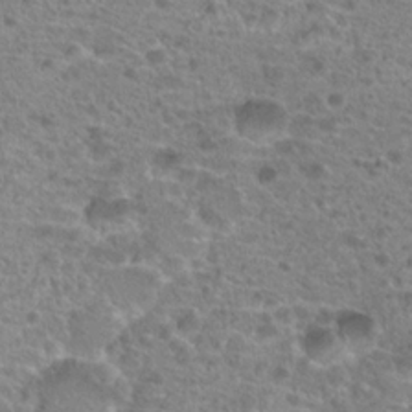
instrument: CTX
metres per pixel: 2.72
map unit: Hto
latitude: 20.0633
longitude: -41.1025
